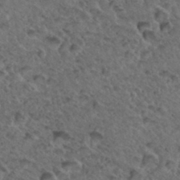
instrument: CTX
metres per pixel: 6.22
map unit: Hto
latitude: 35.3859
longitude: -49.6316
